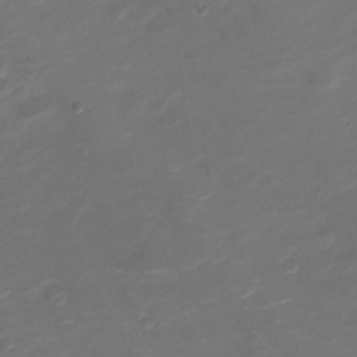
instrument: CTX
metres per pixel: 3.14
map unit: Nve
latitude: -20.8219
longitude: 105.2187
